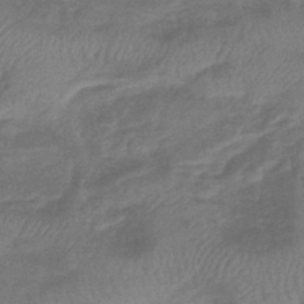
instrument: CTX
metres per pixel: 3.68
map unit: lHb
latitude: -42.2739
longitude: 80.5574
